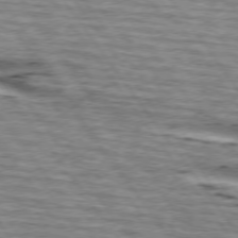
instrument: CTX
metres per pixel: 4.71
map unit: lApd
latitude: 74.3656
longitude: -75.5938
